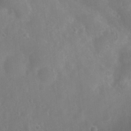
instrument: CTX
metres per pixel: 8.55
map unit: Nhu
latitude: 8.1389
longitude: -21.3671
